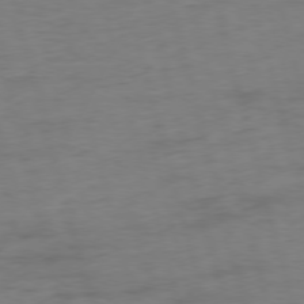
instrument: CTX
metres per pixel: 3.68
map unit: Ap
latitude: -75.7100
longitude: -73.8773
